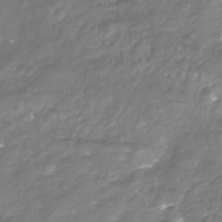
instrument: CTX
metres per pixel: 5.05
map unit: Nhu
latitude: -22.5007
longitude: -57.1781
